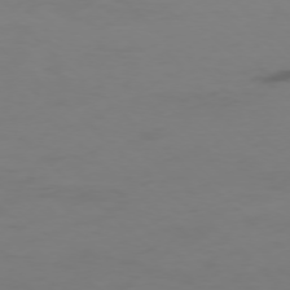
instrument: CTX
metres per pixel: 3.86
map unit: Ap
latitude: -76.5952
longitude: -67.5182
